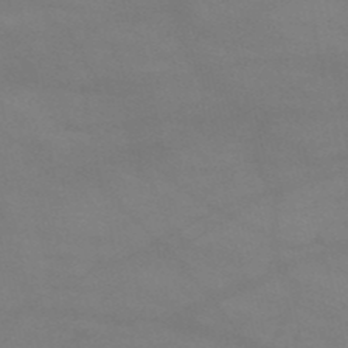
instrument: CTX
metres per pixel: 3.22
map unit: HNb
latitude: -51.7100
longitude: -41.5938
